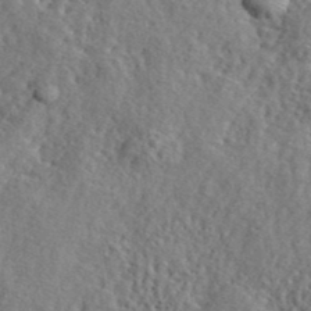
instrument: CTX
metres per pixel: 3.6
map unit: lHvf
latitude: 41.5371
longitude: -87.7827
